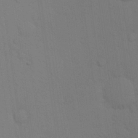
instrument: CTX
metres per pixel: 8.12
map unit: eHh
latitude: 24.3467
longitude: -71.5749
